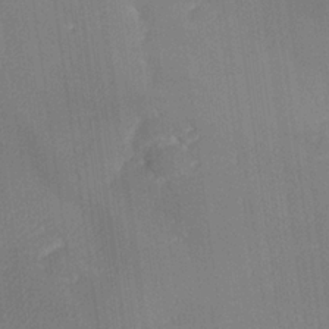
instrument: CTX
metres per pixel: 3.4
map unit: lHvf
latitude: 25.3481
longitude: 141.5210
